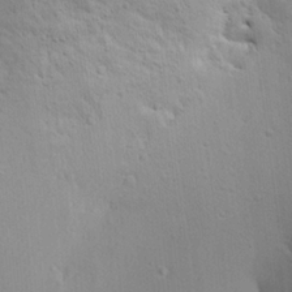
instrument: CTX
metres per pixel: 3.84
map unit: Aa
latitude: 17.9717
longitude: -142.3467
